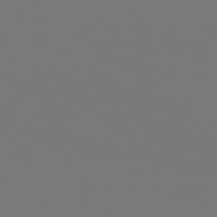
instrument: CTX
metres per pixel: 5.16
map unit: Hpe
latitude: 76.0822
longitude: -140.1766
